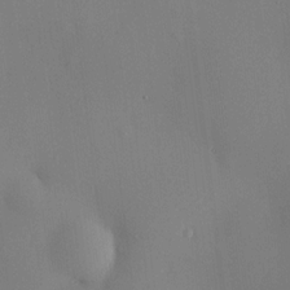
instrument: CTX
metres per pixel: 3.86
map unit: HNhu
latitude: 13.6694
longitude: 14.1795
